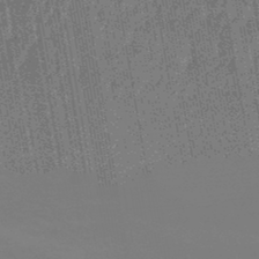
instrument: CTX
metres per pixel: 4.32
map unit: HNhu
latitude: -45.8611
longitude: 90.7464
